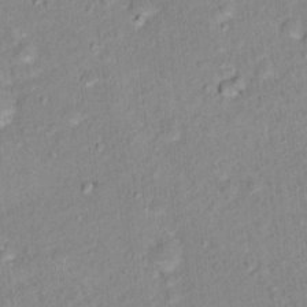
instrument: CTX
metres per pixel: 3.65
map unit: Nhu
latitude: 16.8002
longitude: -32.2145
